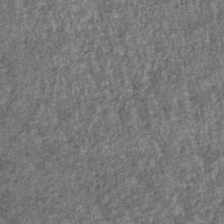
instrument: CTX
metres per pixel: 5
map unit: lHb
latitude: -39.7288
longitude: 66.7086
